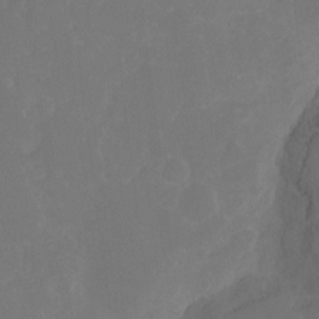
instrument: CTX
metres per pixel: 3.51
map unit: Hto
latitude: -8.0094
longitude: -50.8758
